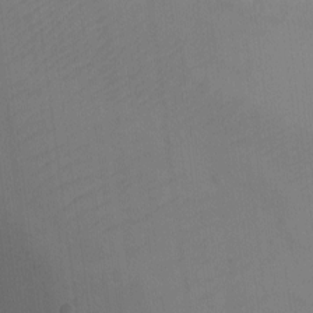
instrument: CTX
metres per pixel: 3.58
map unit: eHh
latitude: -9.1620
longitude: -67.6693
